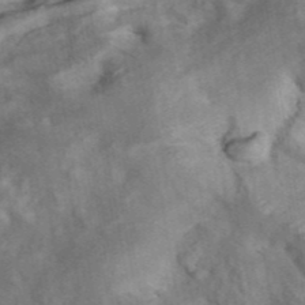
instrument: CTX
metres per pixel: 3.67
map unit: ANa
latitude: 42.1200
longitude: 15.6155
